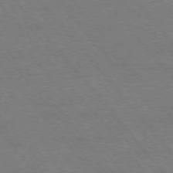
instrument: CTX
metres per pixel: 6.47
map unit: Hpe
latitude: -76.2173
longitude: -13.7072
